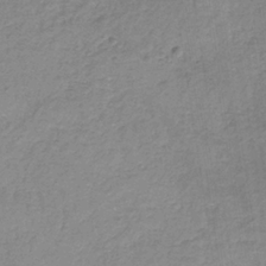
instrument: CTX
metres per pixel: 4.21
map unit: HNb
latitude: -34.1984
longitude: 54.3117
